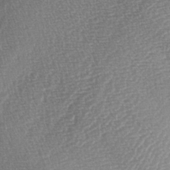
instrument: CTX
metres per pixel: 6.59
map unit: lAa
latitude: -3.6154
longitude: -129.1025
